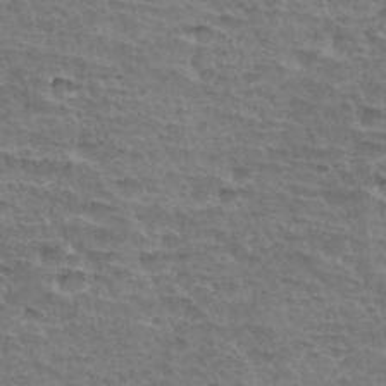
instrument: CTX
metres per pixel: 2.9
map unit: Hto
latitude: 34.4979
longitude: -44.8002
